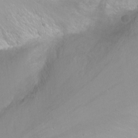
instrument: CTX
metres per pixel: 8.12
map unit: Nhu
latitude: -7.4454
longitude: -44.2522
